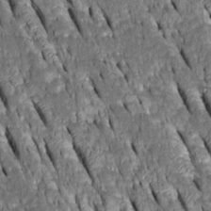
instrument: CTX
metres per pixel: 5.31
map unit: Htu
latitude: -0.7841
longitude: 148.8408
